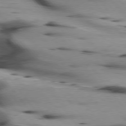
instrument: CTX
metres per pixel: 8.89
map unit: lApd
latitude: 75.4615
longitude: -65.2537
